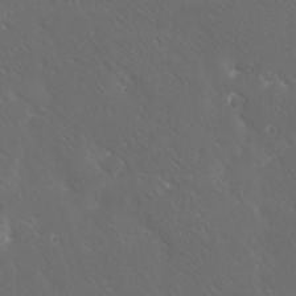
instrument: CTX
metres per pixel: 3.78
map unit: Ave
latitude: 20.0255
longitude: -137.8584
